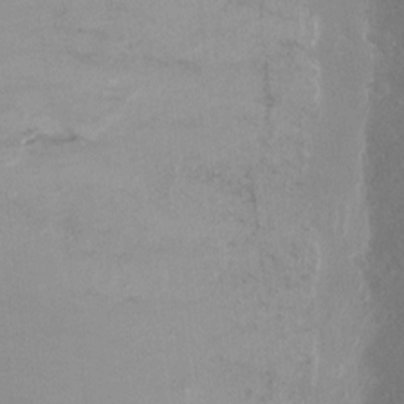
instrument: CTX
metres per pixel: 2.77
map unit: Ht
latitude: 2.8002
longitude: -27.7639
